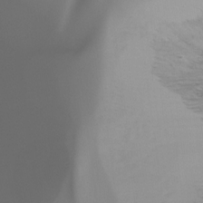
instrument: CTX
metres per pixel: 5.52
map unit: Ht
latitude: -17.3510
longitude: -46.1956
